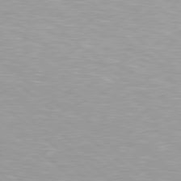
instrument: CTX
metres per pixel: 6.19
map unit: lApd
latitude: 79.2726
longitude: -177.9528
